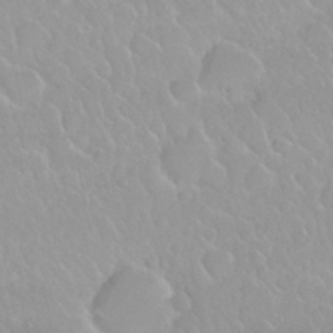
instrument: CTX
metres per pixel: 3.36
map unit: Nhu
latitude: 29.7260
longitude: -55.2915
